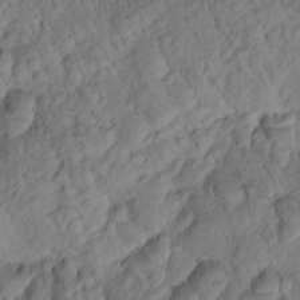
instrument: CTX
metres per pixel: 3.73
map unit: Htu
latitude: -0.6330
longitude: 174.7652
